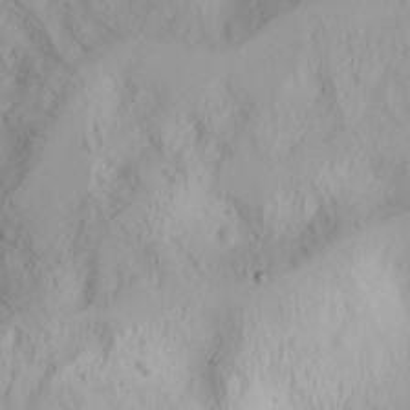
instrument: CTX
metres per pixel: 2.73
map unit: Htu
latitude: -0.7464
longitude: -74.6868
